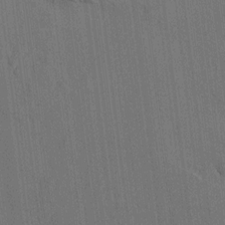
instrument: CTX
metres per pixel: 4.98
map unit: lAvf
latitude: 7.8583
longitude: 165.7856
